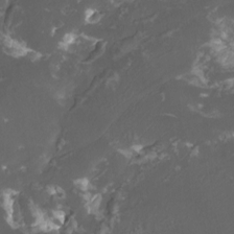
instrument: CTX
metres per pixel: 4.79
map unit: Htu
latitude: -11.3510
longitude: -74.0822
